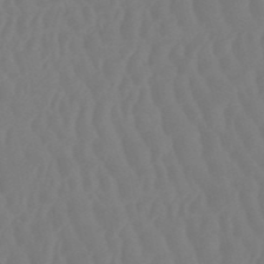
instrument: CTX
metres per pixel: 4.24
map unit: HNb
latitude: -52.2361
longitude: -50.6112
